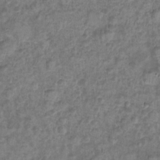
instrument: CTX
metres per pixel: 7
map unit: Ht
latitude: -5.8989
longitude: -20.9703
